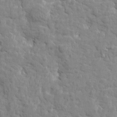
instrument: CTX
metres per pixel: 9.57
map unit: Htu
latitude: -1.9367
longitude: 179.8422
